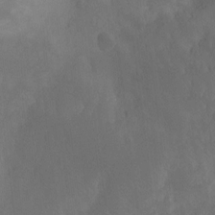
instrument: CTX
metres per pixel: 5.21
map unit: Ht
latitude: -10.4440
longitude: -40.3089
